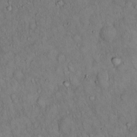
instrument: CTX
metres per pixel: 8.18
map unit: Hto
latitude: 15.6316
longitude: -57.3859
